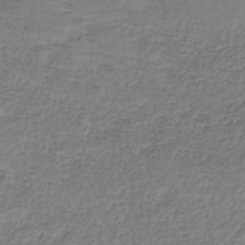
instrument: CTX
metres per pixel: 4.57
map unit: HNb
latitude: -34.2550
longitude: 56.3684
